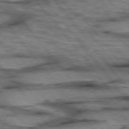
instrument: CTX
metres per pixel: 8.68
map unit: lApd
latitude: 75.4049
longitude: -48.9325
